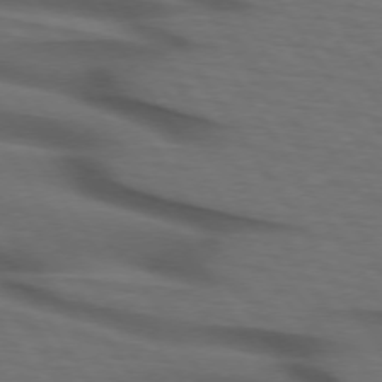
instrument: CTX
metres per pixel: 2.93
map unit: lApd
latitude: 73.7828
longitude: -74.2145
